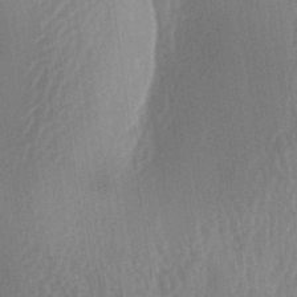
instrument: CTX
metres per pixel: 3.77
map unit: lAa
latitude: -5.4076
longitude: -129.2537
